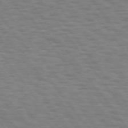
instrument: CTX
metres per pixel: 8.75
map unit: Hpe
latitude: 74.9703
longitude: -136.3468
